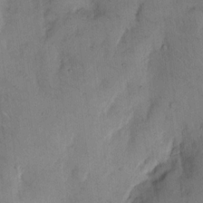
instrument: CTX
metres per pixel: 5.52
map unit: eHh
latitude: 13.6883
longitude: -62.8380
